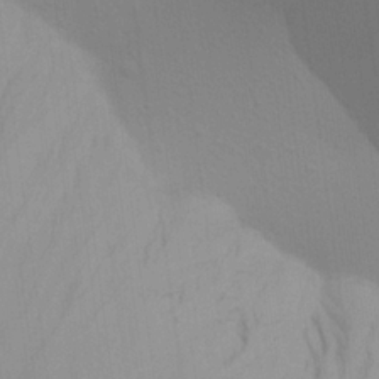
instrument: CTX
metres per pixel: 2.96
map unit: Aa
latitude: 22.3278
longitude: -145.2159
